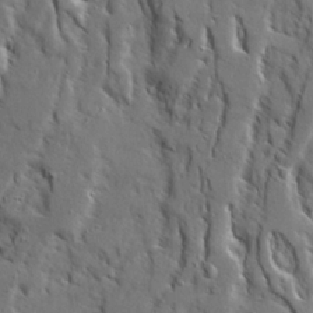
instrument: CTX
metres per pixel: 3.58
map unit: Ave
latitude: 22.8947
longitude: -131.3104
